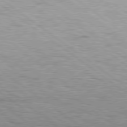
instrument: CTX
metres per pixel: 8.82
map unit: Hpe
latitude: 79.0648
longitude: -154.6679
